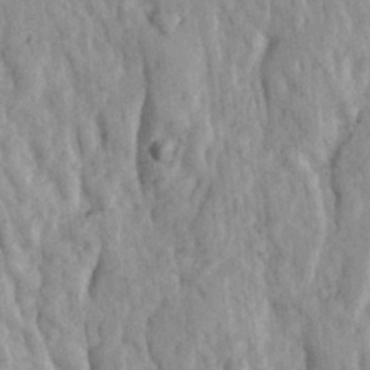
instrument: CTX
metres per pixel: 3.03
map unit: Ave
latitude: 23.1970
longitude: -134.1389
